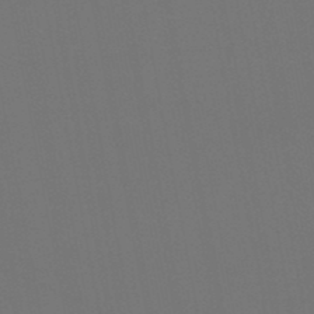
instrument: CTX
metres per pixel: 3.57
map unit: lHb
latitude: -46.8786
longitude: 68.6140
